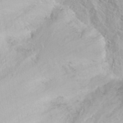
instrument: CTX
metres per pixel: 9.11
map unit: eHh
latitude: 31.4427
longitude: -59.5560
